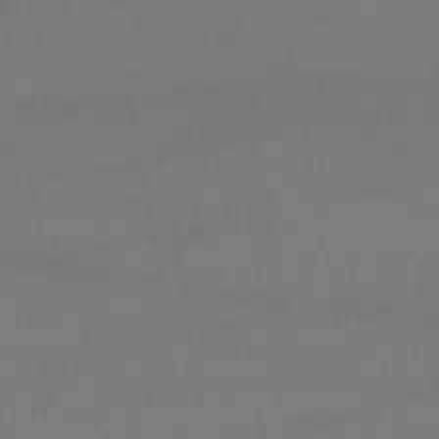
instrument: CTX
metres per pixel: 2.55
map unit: lHb
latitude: -46.8786
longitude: 67.6533
